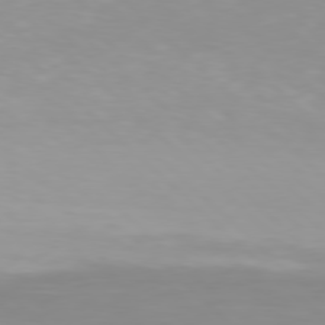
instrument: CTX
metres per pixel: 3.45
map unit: Hpe
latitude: 77.7827
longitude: -132.4034
